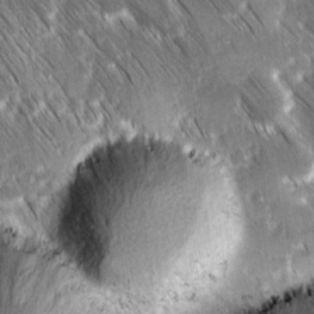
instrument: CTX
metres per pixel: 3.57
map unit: Ave
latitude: 8.7246
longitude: -104.8947
